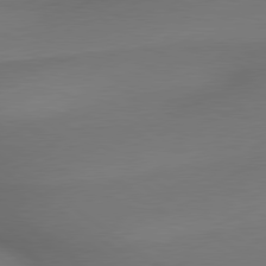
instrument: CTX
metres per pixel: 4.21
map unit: lApd
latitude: 79.6127
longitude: -173.1403
